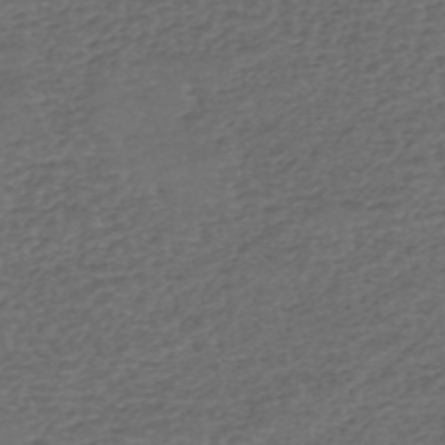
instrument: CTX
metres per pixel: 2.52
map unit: eHh
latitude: -54.7652
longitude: -89.9151
